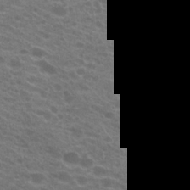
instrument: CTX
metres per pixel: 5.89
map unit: Hto
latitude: 21.7639
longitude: -37.1214
